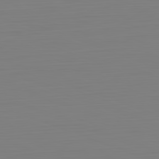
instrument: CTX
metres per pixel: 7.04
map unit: Hpe
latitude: -82.1417
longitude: 8.7463
